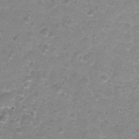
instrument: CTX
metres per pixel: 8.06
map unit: Hto
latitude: -5.0675
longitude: -35.3103
